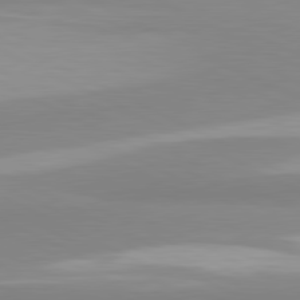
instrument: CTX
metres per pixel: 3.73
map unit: lApd
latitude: 81.3104
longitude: 179.4454
